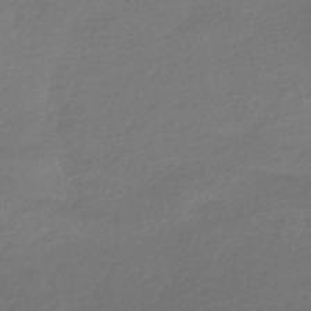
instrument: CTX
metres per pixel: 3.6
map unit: HNhu
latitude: -42.1227
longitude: 94.4629
